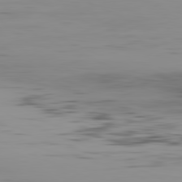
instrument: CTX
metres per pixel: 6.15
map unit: Hpe
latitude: -81.8612
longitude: 16.0094
